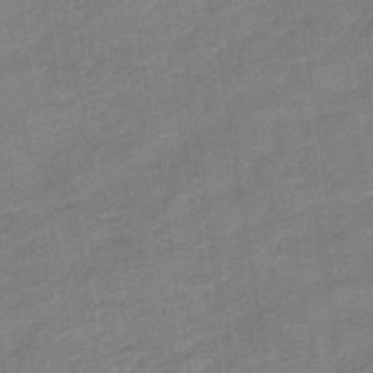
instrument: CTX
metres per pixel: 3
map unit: eHb
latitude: -35.9745
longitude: 78.2172
